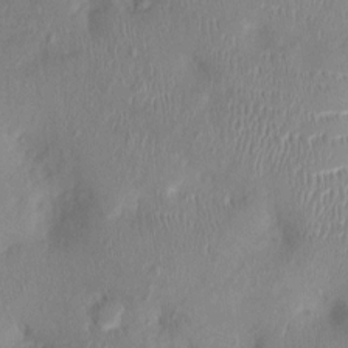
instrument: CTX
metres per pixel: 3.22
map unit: Nhu
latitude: 0.8569
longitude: -14.3657
